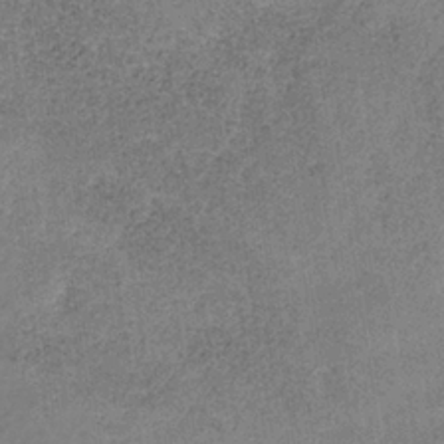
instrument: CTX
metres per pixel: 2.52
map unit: HNb
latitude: -34.2928
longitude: 53.9556
